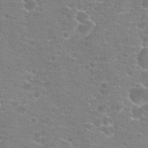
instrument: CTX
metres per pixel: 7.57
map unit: Hto
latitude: 18.5545
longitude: -41.5749
